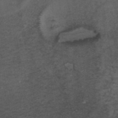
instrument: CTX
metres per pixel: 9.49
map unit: ANa
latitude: 39.8583
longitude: 28.9920
